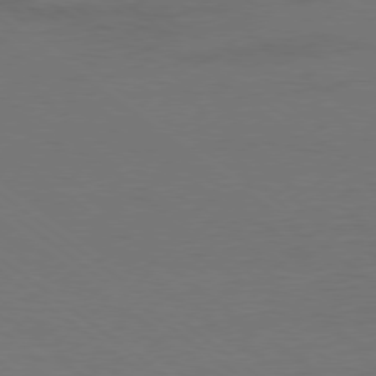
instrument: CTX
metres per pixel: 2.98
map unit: Ap
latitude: -79.3509
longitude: -56.1766
